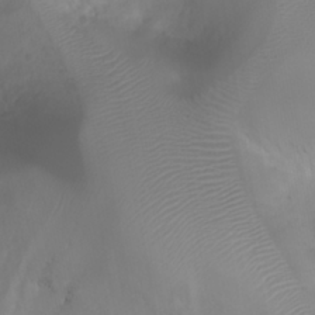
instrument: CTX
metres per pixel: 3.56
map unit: Htu
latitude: 2.2711
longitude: -21.8773
